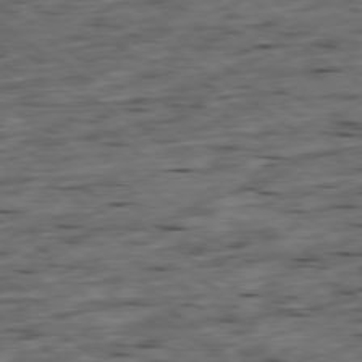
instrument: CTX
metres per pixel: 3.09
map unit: Ap
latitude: -79.4265
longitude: -90.1956
